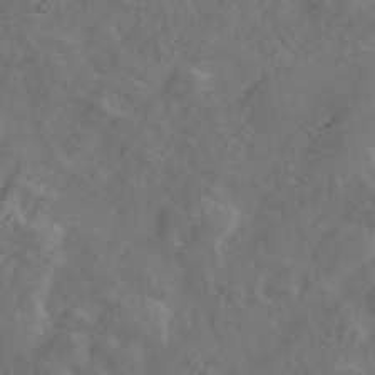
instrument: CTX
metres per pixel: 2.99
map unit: ANa
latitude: 49.3293
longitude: -81.5560
